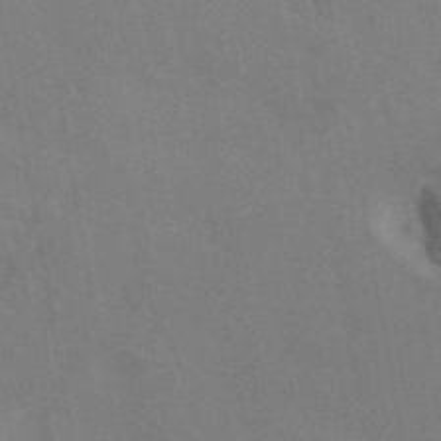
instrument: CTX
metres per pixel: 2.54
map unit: ANa
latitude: 42.3467
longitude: 16.9731
